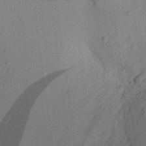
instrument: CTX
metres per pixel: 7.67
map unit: Aa
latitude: 22.4223
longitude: -143.2726
